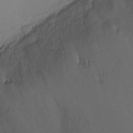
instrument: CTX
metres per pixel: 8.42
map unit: Ht
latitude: -9.1053
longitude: -31.4994
